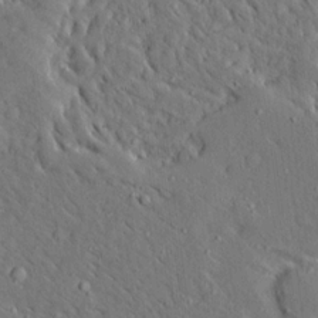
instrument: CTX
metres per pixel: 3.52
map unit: Ave
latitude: 14.6680
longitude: -139.7827
